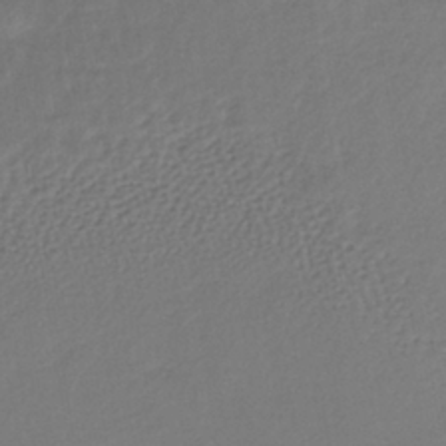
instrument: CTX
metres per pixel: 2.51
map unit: lHb
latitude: -39.6344
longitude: 70.8975
